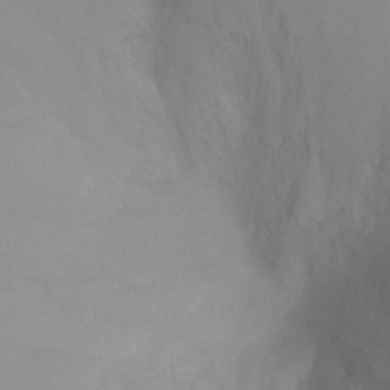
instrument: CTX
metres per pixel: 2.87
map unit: Ht
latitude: -4.7274
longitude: -27.4427
